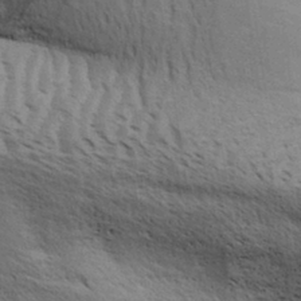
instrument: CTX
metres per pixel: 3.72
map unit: Aa
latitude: 31.6127
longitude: -140.2900
